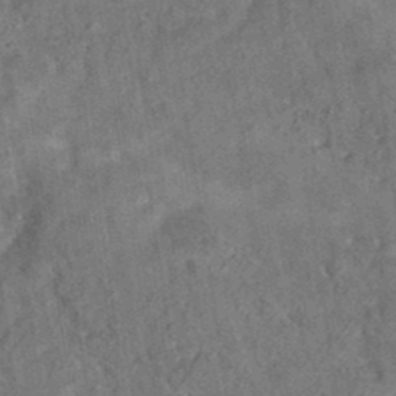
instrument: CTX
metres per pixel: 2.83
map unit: eAb
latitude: 34.9513
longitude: 110.9730
